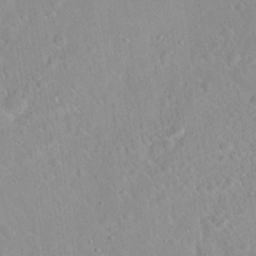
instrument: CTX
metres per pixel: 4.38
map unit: Hto
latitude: 21.5371
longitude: -54.0255
